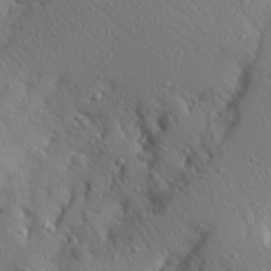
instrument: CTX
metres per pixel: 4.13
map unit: Aa
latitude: 28.2900
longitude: -146.1767
